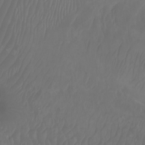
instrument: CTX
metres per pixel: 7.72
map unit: Nhu
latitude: -8.1228
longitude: -81.0269
